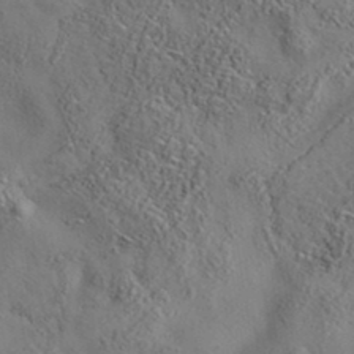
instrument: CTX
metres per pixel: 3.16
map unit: eAb
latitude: 35.5371
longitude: 110.1983
